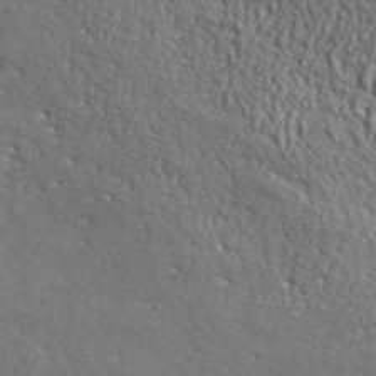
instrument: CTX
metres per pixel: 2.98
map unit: ANa
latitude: 42.5357
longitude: -87.2348
